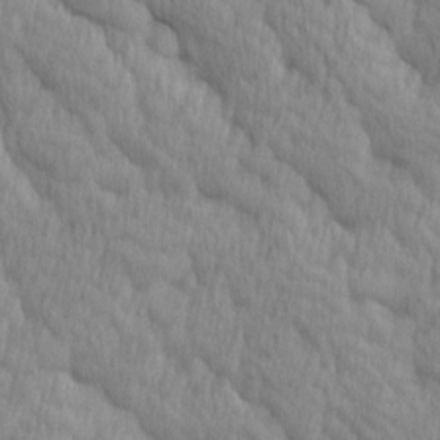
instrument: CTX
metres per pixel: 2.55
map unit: Ave
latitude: 12.6491
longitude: -106.3278
